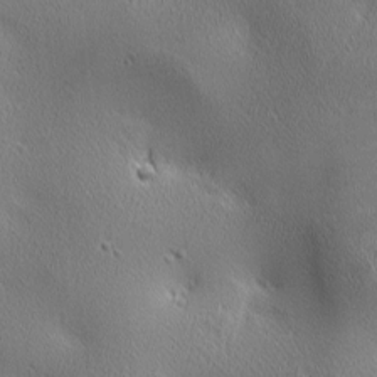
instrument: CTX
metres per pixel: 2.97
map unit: lAa
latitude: 2.5545
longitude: -117.4426
